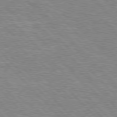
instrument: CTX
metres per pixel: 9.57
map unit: Hpe
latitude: 76.7624
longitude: -151.4237
